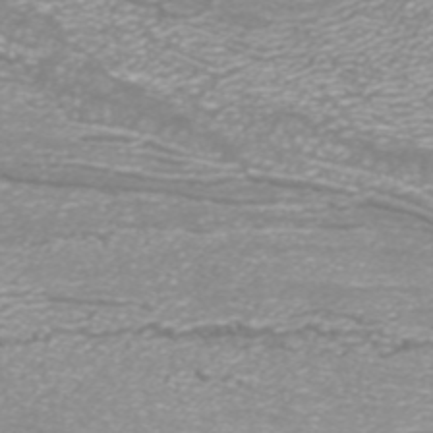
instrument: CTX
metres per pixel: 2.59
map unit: ANa
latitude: 40.6301
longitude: 25.3132
